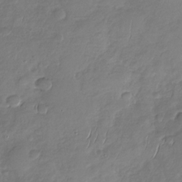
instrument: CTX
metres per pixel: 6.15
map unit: Nhu
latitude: -29.7100
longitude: -61.5938
